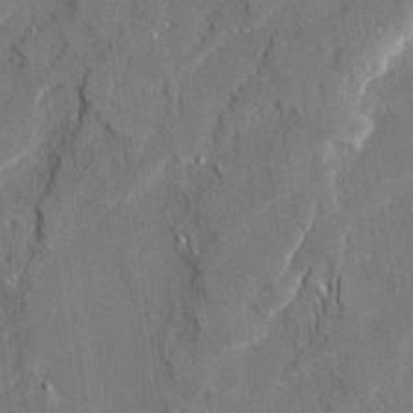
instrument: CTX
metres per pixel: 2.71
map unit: Ave
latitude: 22.1389
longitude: -129.6505
